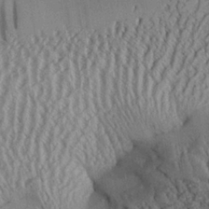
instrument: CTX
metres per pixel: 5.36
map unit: Aa
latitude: 28.5168
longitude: -134.7057
